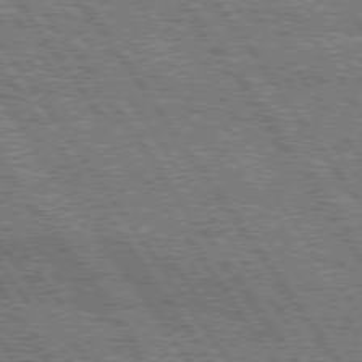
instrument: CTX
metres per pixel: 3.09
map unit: Hpe
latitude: 75.0081
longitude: -151.8961
